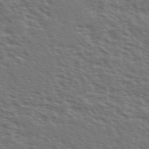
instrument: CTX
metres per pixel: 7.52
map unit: Ave
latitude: 38.3089
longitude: -111.2348
